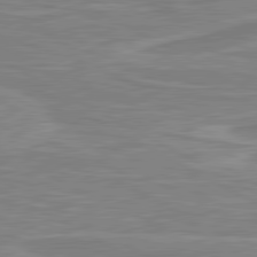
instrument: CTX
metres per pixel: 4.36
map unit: lApd
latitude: 80.7435
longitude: 173.3698
